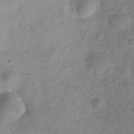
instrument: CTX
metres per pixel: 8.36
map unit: Hve
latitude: -32.5385
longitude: 92.3684
